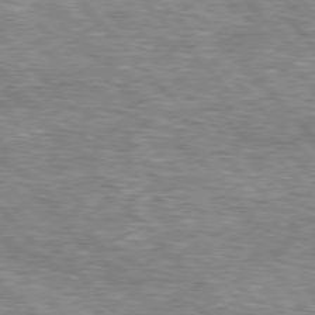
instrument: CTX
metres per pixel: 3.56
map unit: lApd
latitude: 76.6301
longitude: -74.7435
